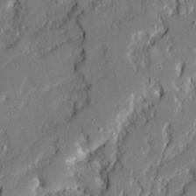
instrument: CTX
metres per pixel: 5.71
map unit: Ave
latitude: 21.0081
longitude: -128.5923
